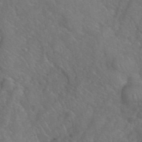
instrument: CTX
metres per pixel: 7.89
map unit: eHh
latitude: 40.4223
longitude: -57.7449
